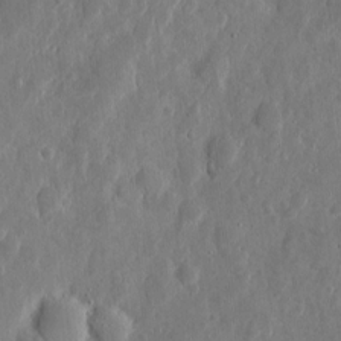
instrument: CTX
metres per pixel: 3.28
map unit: eHh
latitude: 7.0080
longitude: -72.6302
